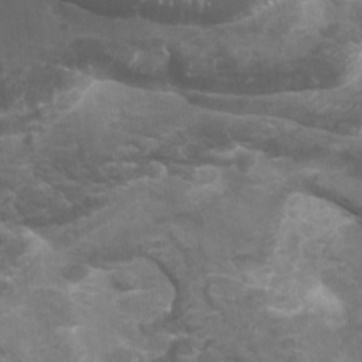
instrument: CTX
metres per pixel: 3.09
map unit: Htu
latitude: 2.9891
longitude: -20.1200
